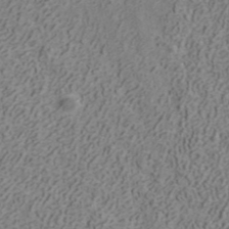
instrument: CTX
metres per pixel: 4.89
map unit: ANa
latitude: 42.0444
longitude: 30.3873
